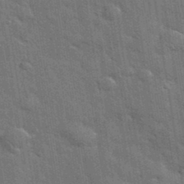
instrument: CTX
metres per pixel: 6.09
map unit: eHh
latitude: 37.7072
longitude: -65.8772
